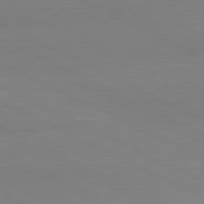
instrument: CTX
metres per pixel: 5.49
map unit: lApd
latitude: 81.5560
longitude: 179.7666
